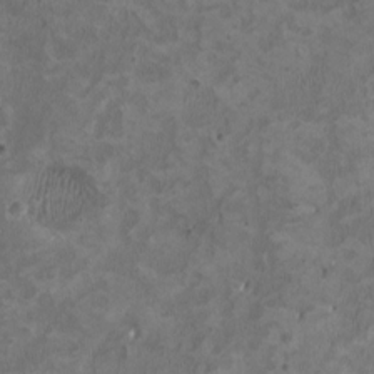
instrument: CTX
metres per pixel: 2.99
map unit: HNhu
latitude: 2.7435
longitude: -4.2711
